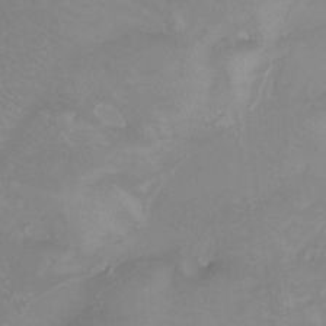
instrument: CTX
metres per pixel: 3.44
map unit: Htu
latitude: -13.4643
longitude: -45.7827
